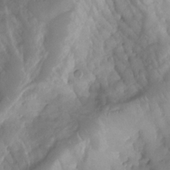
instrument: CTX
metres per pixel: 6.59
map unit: Aa
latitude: -8.1417
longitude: -78.0255
